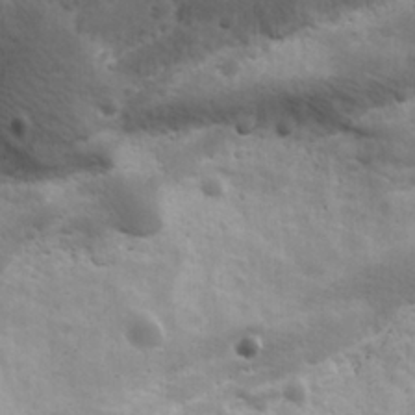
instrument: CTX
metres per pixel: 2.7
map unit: Ave
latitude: 11.4049
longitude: -104.5357
